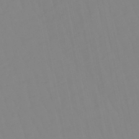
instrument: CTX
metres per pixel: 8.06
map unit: eHb
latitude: -48.8975
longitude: 85.3887
